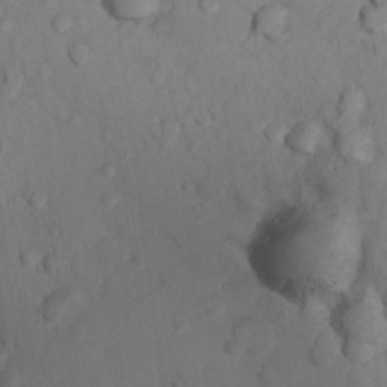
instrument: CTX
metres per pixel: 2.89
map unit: Nhu
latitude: 13.1781
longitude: -29.3670
